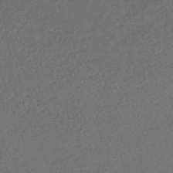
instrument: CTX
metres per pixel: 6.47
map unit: lHb
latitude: -39.4455
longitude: 62.2550
